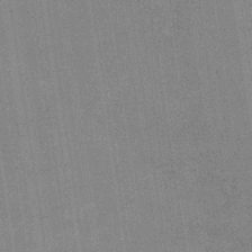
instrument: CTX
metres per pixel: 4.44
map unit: eHb
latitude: -34.6329
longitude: 73.3698
